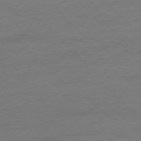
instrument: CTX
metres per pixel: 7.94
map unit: Ap
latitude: -77.1242
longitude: -92.9891
